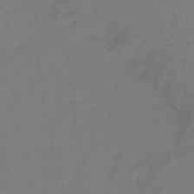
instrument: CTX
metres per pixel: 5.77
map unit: lHb
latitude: -41.0108
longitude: 77.5588
